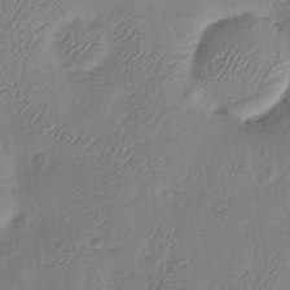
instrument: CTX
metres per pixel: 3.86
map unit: eHh
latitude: -3.5210
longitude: 17.8990
